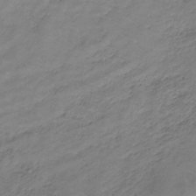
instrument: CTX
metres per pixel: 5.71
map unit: lHb
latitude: -33.7856
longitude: 67.6722
